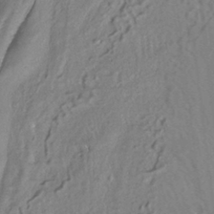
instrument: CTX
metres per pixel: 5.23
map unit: ANa
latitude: -38.5385
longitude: 97.0865
